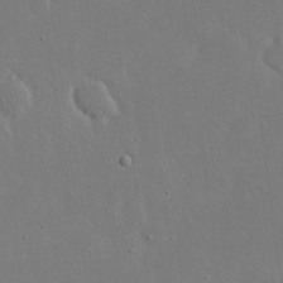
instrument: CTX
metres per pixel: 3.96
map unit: eHh
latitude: 20.5924
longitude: -71.2915
